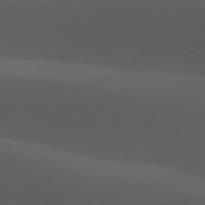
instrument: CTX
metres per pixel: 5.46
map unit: lApd
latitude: 77.7827
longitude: -54.0255
